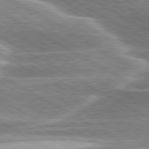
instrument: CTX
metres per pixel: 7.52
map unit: lApd
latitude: 80.1956
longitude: -121.0081
